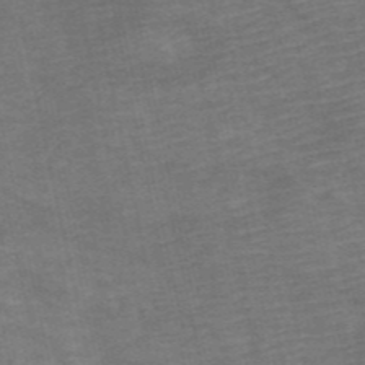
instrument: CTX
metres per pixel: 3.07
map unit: HNb
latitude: -53.9556
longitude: -43.8961
